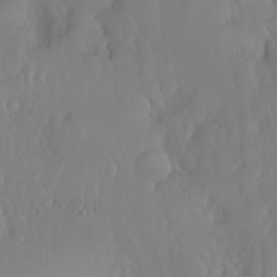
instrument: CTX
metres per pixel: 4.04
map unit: Nhu
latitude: -6.7085
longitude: -89.1781
